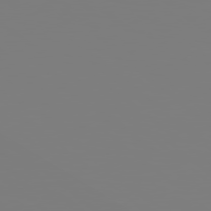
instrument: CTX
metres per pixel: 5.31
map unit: Hpe
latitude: 78.6302
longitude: -145.7072
